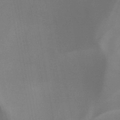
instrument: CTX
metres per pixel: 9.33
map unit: HNb
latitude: -44.6519
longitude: -44.9513
